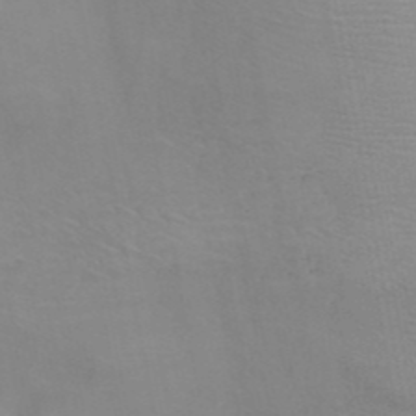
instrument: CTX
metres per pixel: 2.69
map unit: ANa
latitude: 42.5357
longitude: 54.3306
